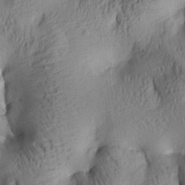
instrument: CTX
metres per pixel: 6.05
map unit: lAa
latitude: 6.2711
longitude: -114.6679
